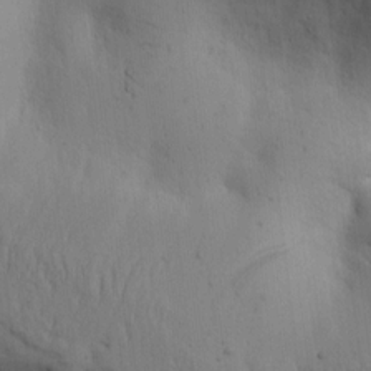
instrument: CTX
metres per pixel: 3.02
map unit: lAvf
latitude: 5.7450
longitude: 159.8800
